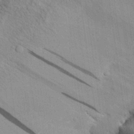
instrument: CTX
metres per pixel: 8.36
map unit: Aa
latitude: 28.6679
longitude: -136.3090
